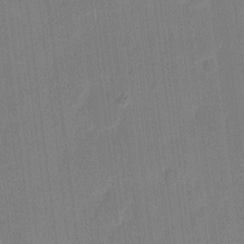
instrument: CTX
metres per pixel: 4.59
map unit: eHh
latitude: 10.6302
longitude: -66.6490
